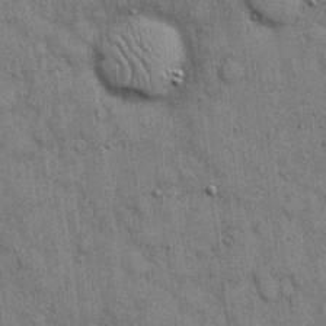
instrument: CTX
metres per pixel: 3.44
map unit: eHh
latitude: 15.7261
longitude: -62.8947
